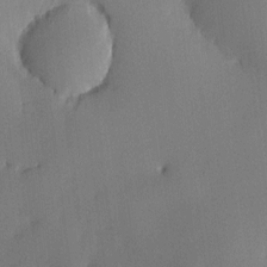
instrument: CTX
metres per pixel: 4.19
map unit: HNhu
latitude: 7.8205
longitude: 16.1228
